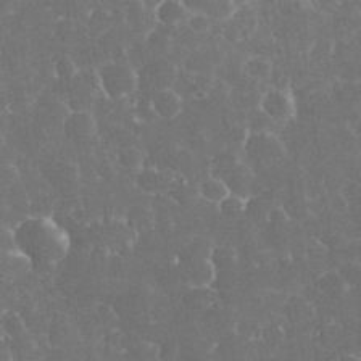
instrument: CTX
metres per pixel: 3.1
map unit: eHh
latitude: 33.6316
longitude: -63.5749
